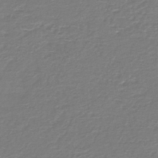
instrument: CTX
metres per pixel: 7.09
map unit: HNb
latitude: -47.0675
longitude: 53.2565
